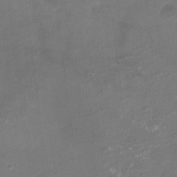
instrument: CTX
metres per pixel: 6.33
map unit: Ht
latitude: -6.2550
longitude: -25.6504
